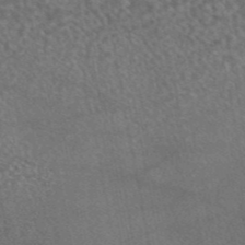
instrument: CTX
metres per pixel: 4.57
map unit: eAb
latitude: 45.5749
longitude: 114.0283
